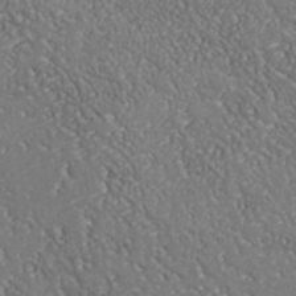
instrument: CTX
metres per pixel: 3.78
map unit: Nhu
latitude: -37.5588
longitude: -80.3278
